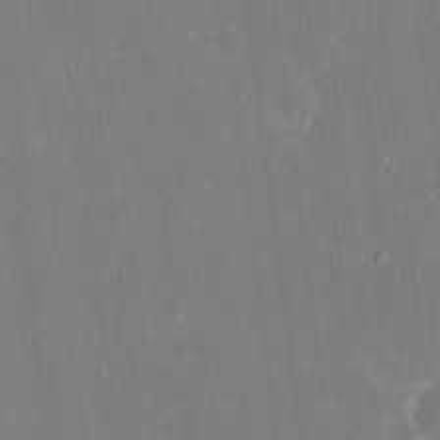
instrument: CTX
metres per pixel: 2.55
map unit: eHh
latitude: 19.6882
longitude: -69.9717
